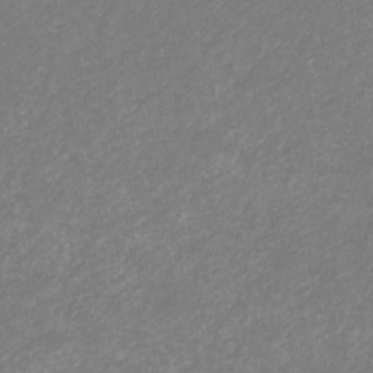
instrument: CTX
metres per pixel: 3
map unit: eHb
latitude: -31.4454
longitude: 68.0661
